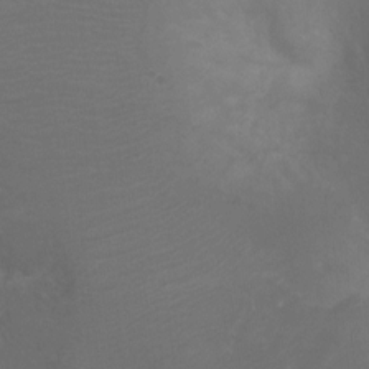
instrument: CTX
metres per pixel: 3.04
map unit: Ht
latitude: -0.8408
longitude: -18.1955
